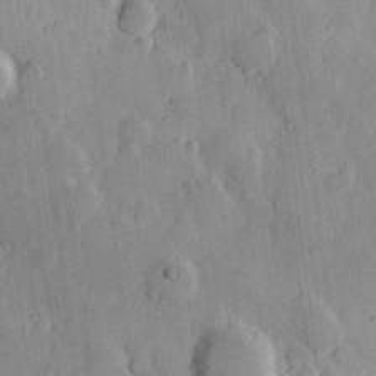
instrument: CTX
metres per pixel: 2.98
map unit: Hve
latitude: 23.5371
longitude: 148.0850
